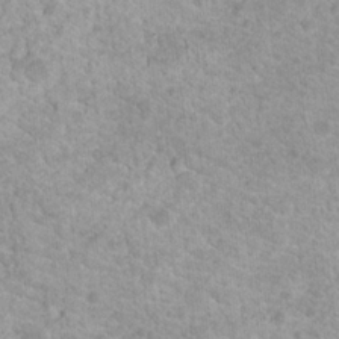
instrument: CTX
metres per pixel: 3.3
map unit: Nhu
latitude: 18.4601
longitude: -31.5938
